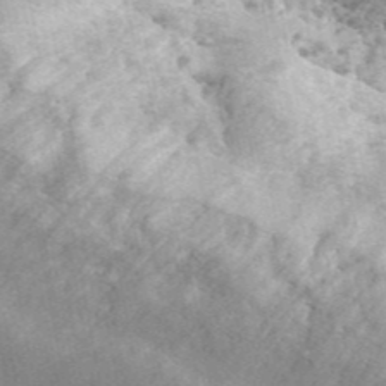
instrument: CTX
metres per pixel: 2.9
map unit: ANa
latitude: 45.9339
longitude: 37.6532
